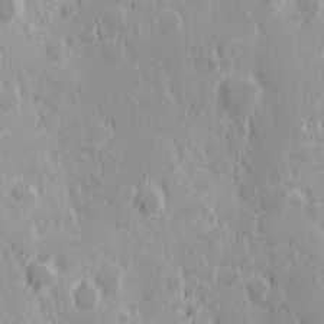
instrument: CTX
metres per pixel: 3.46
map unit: Hve
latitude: 25.4804
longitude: 146.3306
